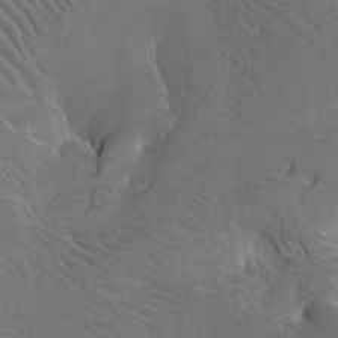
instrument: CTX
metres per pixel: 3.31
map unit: Htu
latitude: -8.0661
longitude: -66.6112
